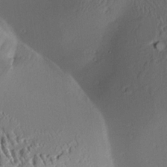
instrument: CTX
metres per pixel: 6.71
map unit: Aa
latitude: 10.2901
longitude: -142.7057
